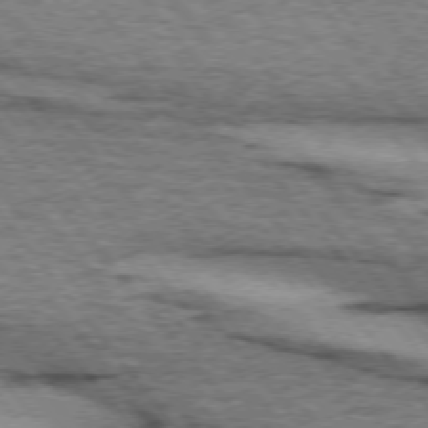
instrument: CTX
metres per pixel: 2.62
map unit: lApd
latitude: 73.8584
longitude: -77.2726
